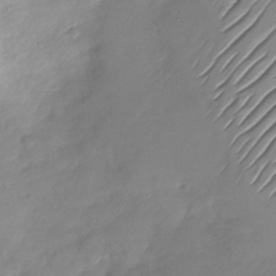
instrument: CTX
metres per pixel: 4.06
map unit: Nhu
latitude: -28.1039
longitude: -62.0444
